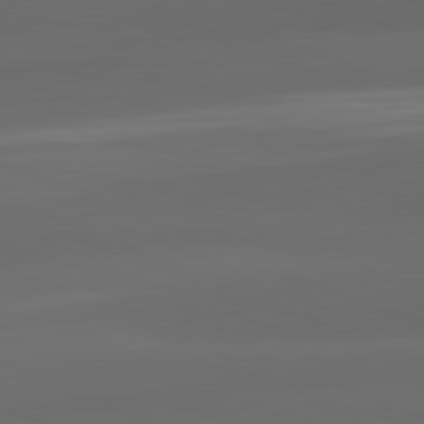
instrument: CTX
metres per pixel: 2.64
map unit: lApd
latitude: 82.2522
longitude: -171.2159
